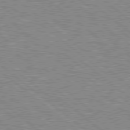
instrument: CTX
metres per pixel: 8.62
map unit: Hpe
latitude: 78.7624
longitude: -156.0444
